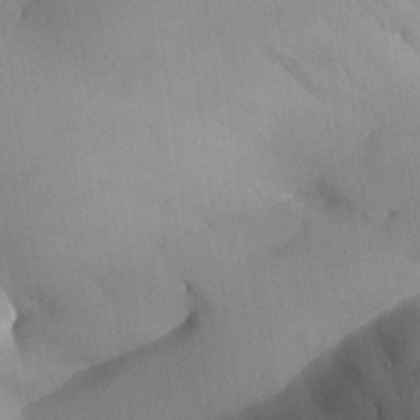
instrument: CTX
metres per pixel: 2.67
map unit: Aa
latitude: 25.2348
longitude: -128.4790
